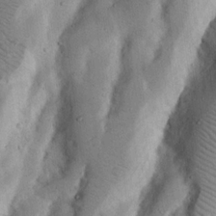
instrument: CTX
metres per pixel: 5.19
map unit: Nhu
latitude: 17.4993
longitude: -74.6302
